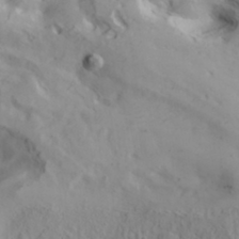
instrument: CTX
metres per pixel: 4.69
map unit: Hve
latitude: 32.2900
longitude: 148.8975
